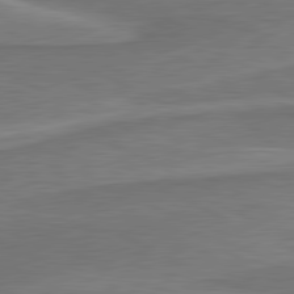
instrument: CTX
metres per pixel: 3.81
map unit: lApd
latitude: 81.2537
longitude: 172.2550
